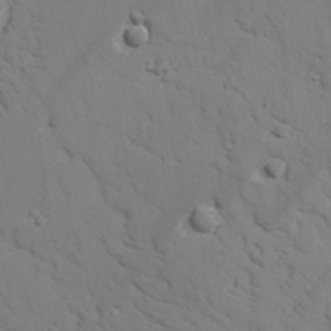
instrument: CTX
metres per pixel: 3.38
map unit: lAvf
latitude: 26.5735
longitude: -109.9339
